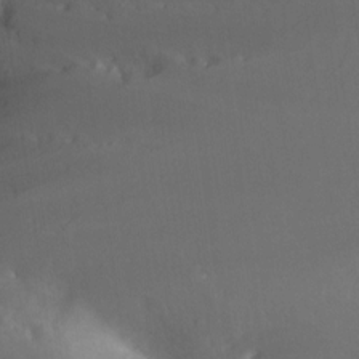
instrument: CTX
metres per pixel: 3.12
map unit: Nhe
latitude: -26.9730
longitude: -109.4426
